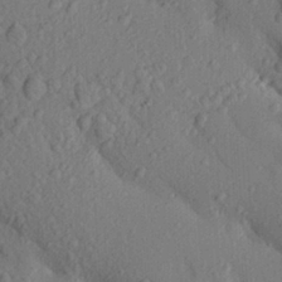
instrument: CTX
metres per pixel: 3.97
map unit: Aa
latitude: 24.5545
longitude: -150.4601
